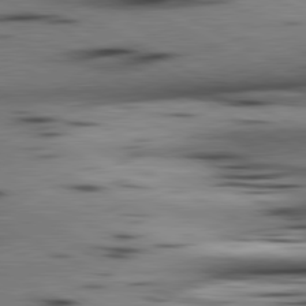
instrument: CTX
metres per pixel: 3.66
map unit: lApd
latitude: 80.6868
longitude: 157.0864
